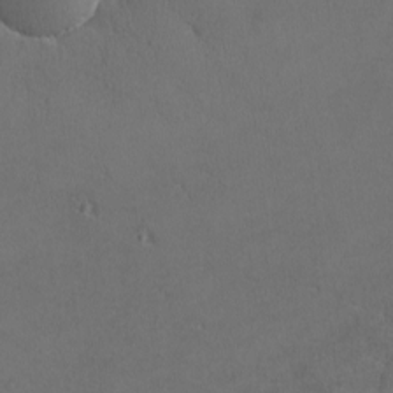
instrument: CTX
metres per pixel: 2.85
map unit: lHvf
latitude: -12.9920
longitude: -99.8016
